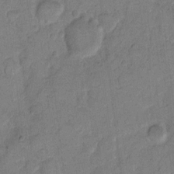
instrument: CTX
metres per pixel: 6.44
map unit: eHh
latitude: 10.7246
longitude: -64.7813
